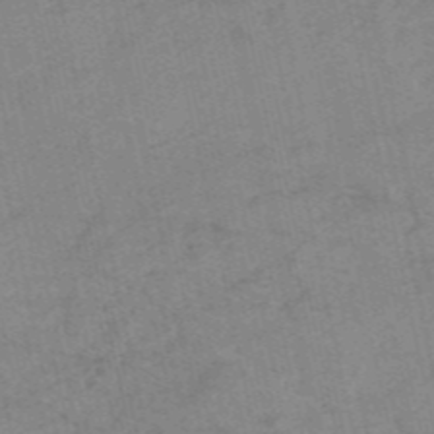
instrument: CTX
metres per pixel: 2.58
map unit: HNb
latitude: -54.7085
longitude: -43.7828
